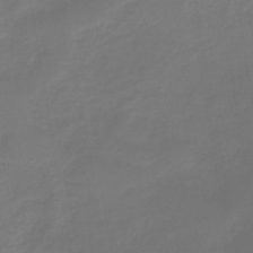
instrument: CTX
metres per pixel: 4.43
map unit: lHb
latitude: -46.8975
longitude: 70.8408
